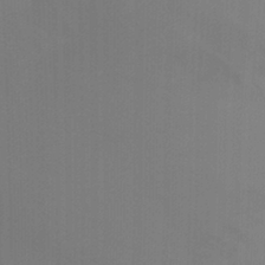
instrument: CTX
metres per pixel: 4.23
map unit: Ht
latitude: -5.7477
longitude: -26.6113
